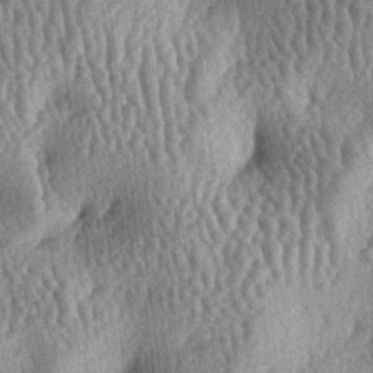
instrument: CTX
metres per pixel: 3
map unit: lAa
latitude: -6.8030
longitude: -127.8772
